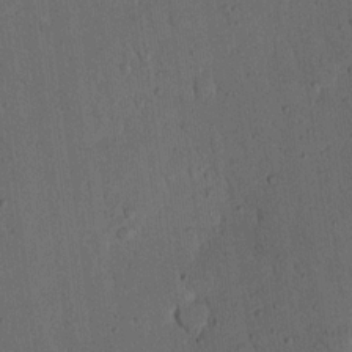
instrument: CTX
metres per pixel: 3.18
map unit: Nhu
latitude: 18.1577
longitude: -78.5357
